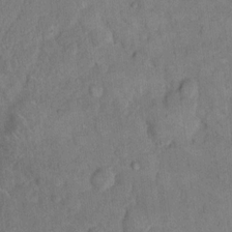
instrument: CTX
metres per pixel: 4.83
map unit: eHh
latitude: 14.1578
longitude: -65.4048
